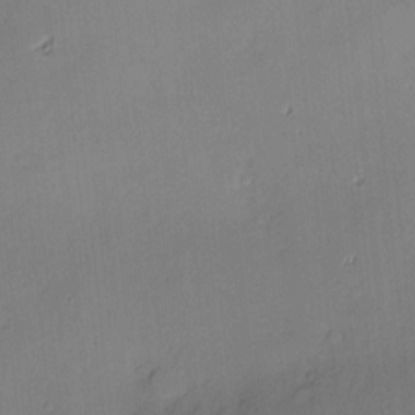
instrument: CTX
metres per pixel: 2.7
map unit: Hve
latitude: -9.8233
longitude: 175.4454
